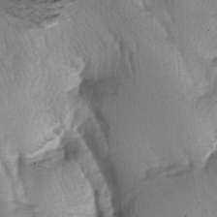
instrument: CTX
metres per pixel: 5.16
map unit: lAa
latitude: -6.2361
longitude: -126.3467
